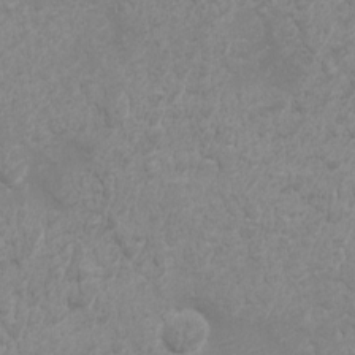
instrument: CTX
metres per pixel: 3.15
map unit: eHh
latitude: -4.5384
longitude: -74.5357
